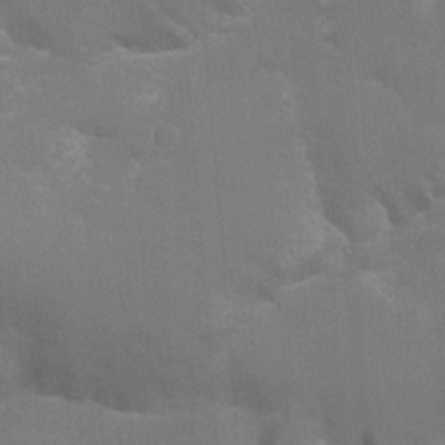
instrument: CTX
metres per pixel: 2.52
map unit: Nhu
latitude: -9.3321
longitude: -42.9325
